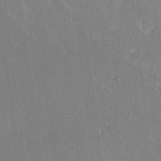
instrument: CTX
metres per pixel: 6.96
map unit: Ave
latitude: 20.0444
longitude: -136.5924
